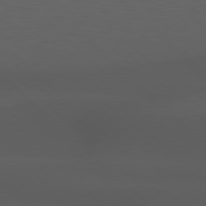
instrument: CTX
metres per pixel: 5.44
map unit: Hpe
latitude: 77.8772
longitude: -170.0444
